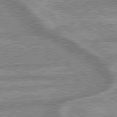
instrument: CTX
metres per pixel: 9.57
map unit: lApd
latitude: 79.4805
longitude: -168.7813
